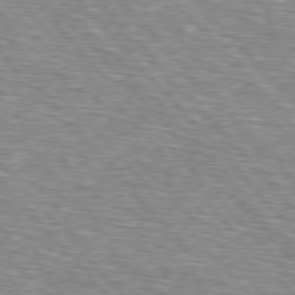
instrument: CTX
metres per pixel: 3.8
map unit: lApd
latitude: 76.8002
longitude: -74.4790
